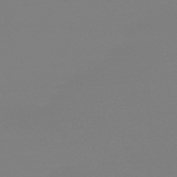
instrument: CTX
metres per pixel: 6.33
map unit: eHb
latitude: -50.2928
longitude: 68.6896
